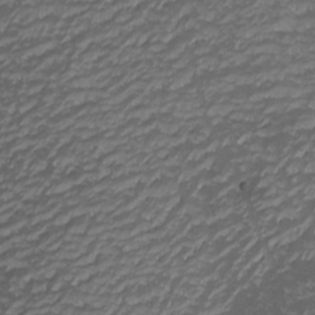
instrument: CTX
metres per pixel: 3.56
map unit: Nhu
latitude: -0.7086
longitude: -80.2711
